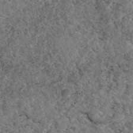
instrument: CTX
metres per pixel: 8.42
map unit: eAb
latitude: 45.7260
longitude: 113.4832
